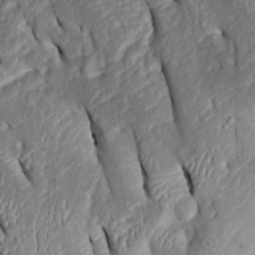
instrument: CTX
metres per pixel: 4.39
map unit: Htu
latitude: 0.4979
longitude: 149.1620
